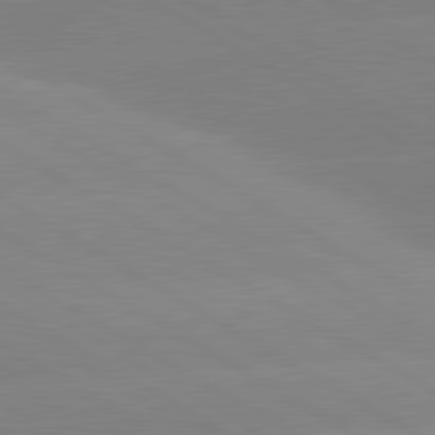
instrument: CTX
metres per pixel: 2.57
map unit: lApd
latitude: 80.4412
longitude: -152.4223
